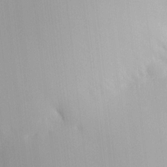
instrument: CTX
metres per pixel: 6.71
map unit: HNhu
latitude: 9.3482
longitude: 15.5022
